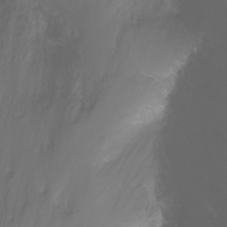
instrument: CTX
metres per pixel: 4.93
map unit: Nhu
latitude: -11.6344
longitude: -64.2522
